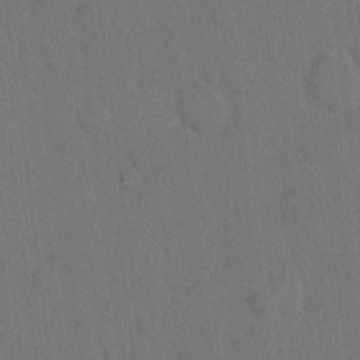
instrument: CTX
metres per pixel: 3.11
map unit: Hto
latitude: 9.9528
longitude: -60.9891
